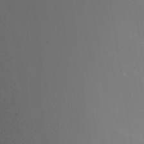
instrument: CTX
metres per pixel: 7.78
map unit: Nhu
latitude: -7.7099
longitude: -90.8947
